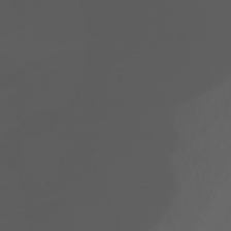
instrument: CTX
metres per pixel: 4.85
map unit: Nhu
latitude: -1.8423
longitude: -75.5371
